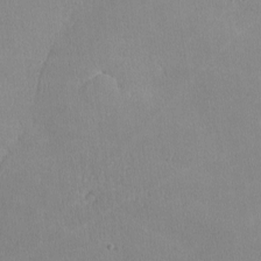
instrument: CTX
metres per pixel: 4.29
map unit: lHvf
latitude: -10.7652
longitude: -99.9717
